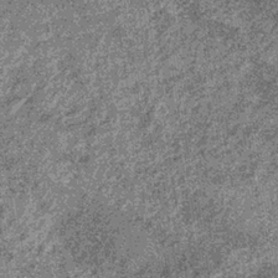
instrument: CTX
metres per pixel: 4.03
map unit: lHb
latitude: -36.1794
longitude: 67.5022
